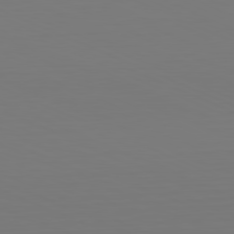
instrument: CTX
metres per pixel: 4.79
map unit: Hpe
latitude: -81.9367
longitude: 6.6896
